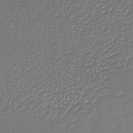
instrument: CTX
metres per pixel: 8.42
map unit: lHb
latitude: -36.0094
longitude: 59.6154
